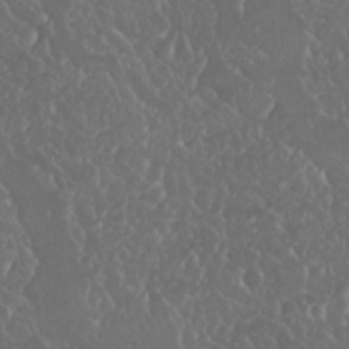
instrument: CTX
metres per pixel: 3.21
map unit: Nhu
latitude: 24.0255
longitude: -63.4805
